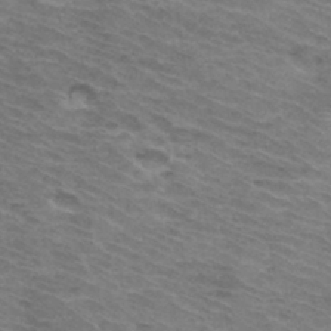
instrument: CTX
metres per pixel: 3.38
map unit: Hto
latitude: 33.8205
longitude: -43.8206
